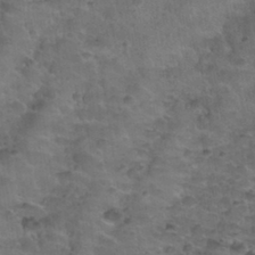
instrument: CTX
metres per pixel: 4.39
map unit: Nhu
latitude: 31.4616
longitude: -53.1592
